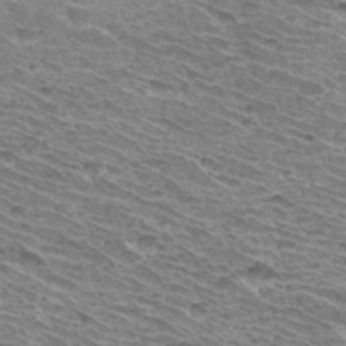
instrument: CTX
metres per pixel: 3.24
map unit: Hto
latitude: 33.1970
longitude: -39.9528
